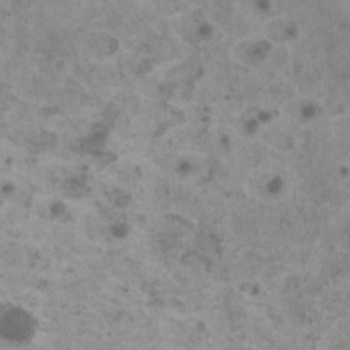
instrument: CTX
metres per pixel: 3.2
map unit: HNhu
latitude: 1.2348
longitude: 3.6155
